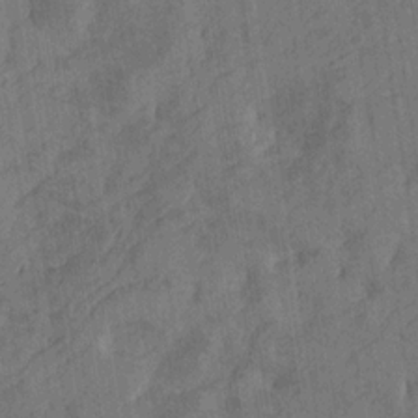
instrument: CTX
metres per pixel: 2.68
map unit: Htu
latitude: -4.8786
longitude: -177.4804
